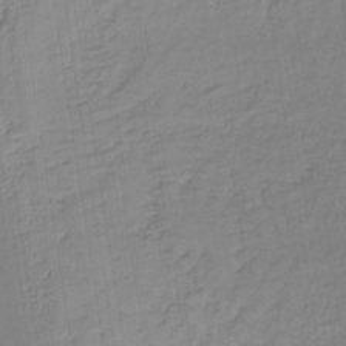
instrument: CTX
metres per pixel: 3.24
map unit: lHb
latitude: -37.4076
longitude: 69.5399
